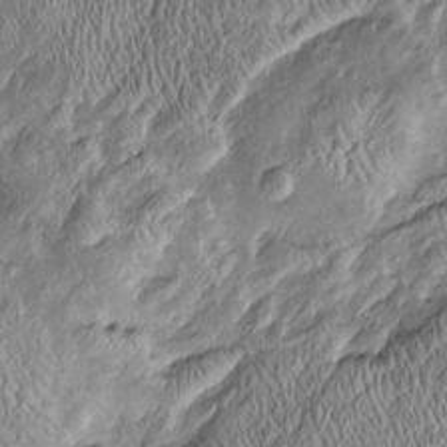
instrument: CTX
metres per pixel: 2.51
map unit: Htu
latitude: -6.4251
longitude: 159.3132
